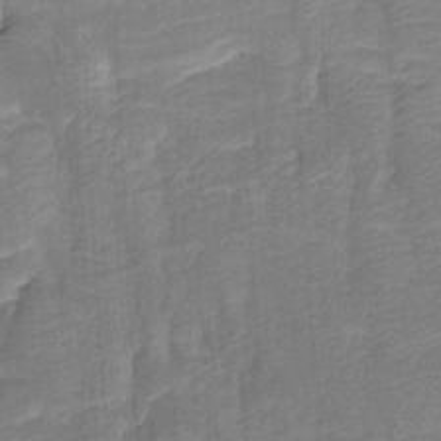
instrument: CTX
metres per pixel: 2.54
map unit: Htu
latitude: -7.9556
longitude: -65.3104
